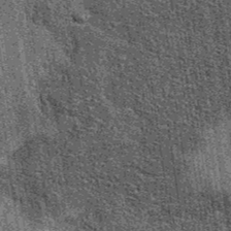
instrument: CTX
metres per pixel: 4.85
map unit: eAb
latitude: 36.9513
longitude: 107.6344
